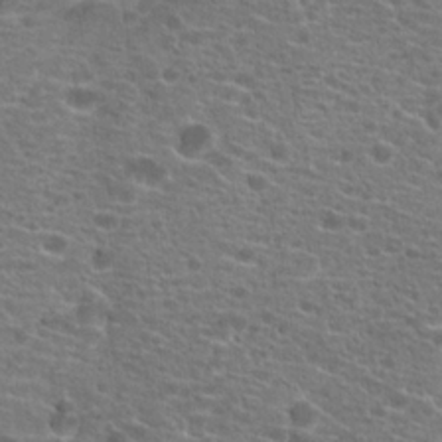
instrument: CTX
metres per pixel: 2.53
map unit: Hto
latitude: 19.9339
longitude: -41.8394
